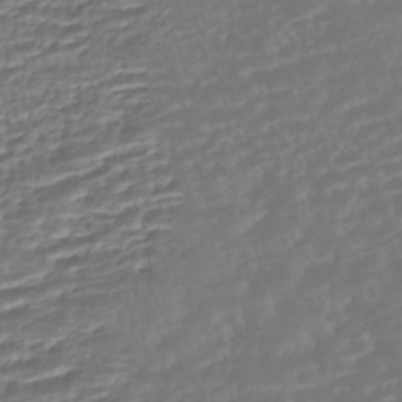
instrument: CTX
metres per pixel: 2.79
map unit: HNhu
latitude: -45.5777
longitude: 103.7856
